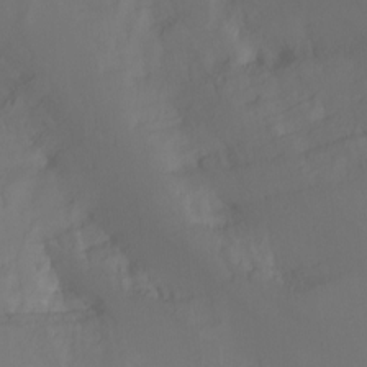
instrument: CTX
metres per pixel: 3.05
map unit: Nhu
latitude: -16.1795
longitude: -50.8569
